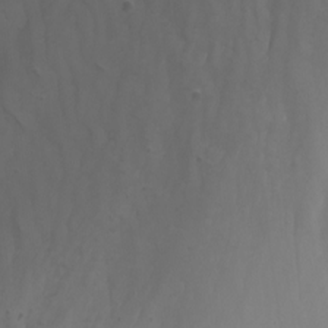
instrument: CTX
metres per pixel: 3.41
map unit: Nhu
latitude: -8.8786
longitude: -79.1970
